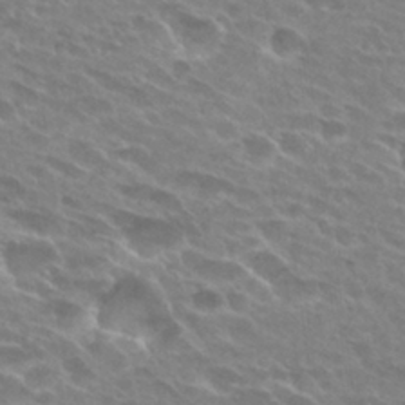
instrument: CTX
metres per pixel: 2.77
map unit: Hto
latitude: 28.1200
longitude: -42.5546
